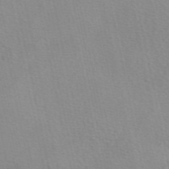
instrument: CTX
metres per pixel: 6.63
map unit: eAb
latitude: 49.7639
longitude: 106.6330
